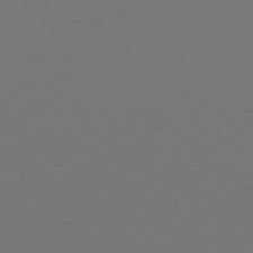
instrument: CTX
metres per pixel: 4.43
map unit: Hpe
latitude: 76.6868
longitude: -138.5357
